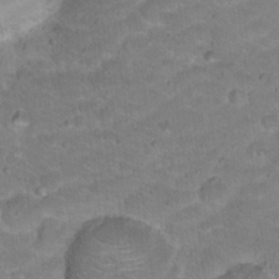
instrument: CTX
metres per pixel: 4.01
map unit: Hto
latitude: 17.9150
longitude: -35.6882
